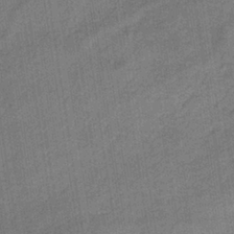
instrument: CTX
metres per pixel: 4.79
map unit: lHb
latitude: -36.4062
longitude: 59.4643
